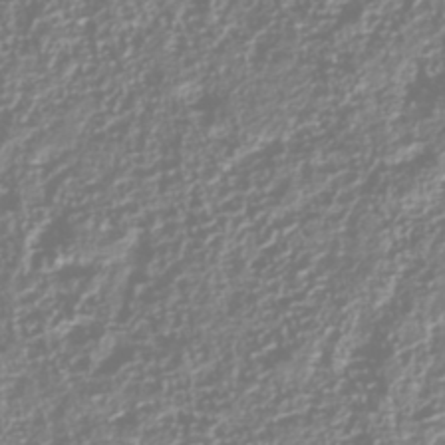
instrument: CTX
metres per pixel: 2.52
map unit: Nhu
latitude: -41.2187
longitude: -83.7071
